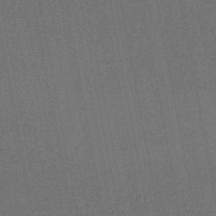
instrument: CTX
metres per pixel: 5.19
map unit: lHb
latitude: -47.5777
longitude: 70.8408
